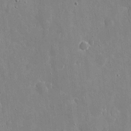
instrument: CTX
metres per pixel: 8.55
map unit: eHh
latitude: 9.6505
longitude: -69.6883
